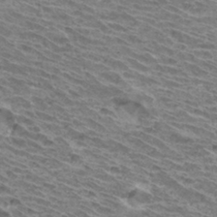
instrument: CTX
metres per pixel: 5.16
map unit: Hto
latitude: 32.7813
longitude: -40.3278
